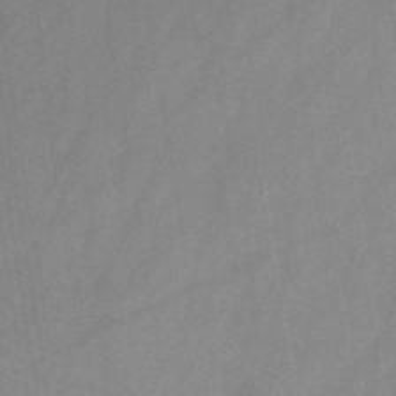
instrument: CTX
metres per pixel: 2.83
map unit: HNb
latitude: -45.5399
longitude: -39.2726
